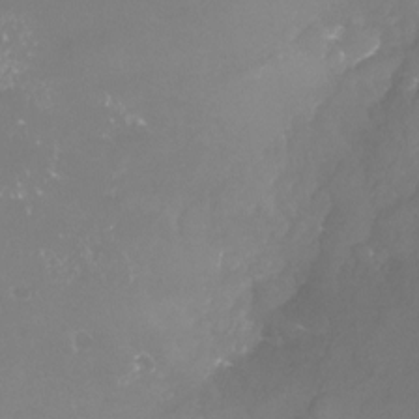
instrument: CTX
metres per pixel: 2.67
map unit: Nhu
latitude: -23.6722
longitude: -57.8772
